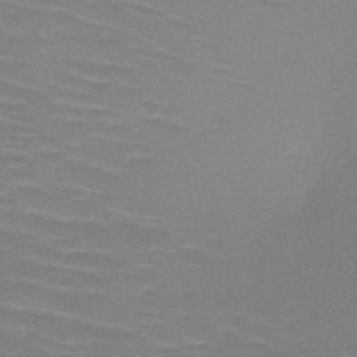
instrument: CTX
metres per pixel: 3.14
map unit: HNb
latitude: -47.3698
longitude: -46.2523
